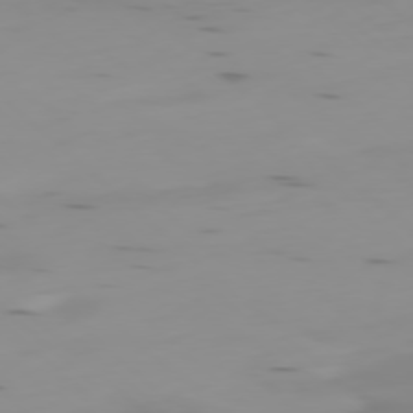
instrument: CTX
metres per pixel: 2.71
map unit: Ap
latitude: -78.1039
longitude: -64.5735
